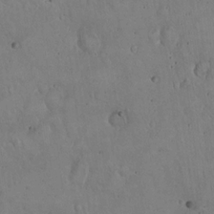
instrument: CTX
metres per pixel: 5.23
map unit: Hto
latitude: 17.3671
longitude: -59.5938
